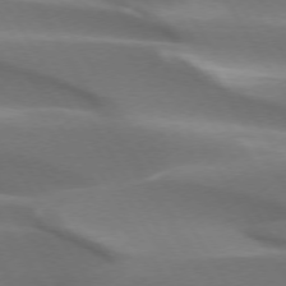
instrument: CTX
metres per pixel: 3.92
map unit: lApd
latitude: 73.2726
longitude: -51.8394
